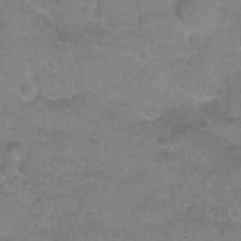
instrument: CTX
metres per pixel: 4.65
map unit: Nhu
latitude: 24.5734
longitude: -53.5182
